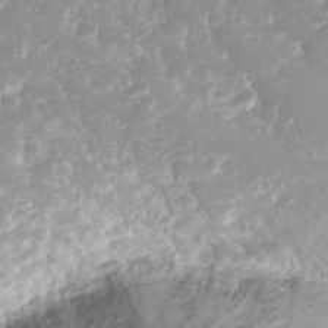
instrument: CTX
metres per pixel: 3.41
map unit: eHh
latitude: 32.3845
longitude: -59.7450
